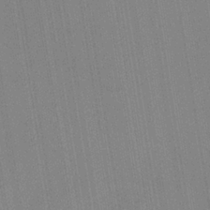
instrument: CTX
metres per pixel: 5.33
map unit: HNb
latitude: -34.8975
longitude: 54.9731
